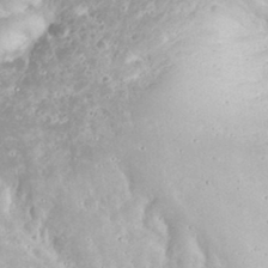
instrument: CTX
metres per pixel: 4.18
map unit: eHh
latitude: 34.1955
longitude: -64.3467
